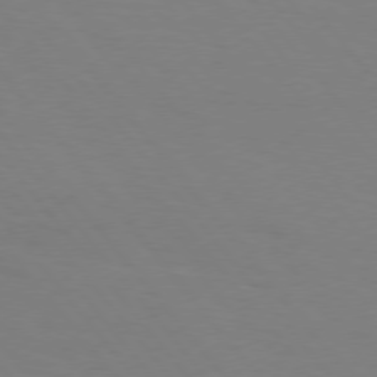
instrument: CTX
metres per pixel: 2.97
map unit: Hpe
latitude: 75.9150
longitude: -141.0458
